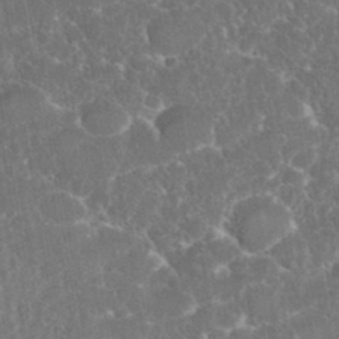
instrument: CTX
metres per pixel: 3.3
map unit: eHh
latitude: 36.6680
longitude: -61.3104
